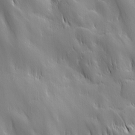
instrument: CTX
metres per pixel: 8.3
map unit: Ave
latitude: 12.9703
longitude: -105.3104
